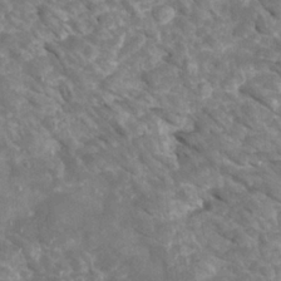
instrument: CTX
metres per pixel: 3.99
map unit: Htu
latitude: 2.6112
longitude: 142.1605
